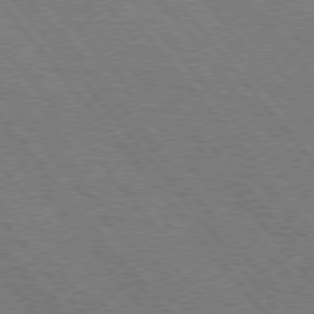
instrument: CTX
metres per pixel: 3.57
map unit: Hpe
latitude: 75.7072
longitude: -140.1388
